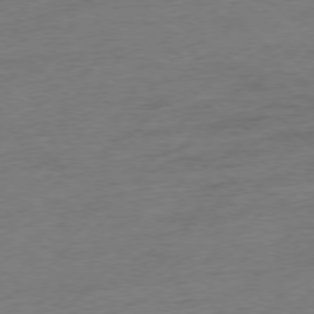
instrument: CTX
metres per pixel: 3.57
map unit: Hpe
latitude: -77.1620
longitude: -13.4049
